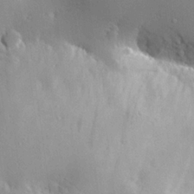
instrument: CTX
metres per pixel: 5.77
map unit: Hve
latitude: 24.9702
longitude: -91.5560
